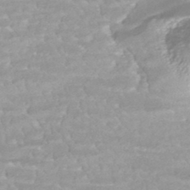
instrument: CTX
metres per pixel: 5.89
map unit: HNhu
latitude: -46.3117
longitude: 98.5196
